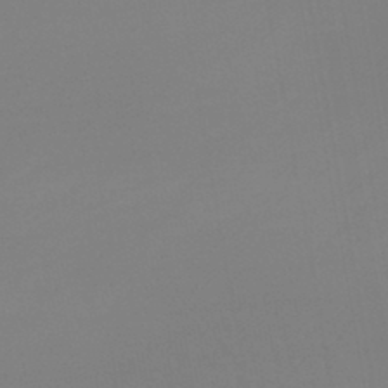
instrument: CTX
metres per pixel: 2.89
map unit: lHb
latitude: -44.4818
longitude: 64.1606
